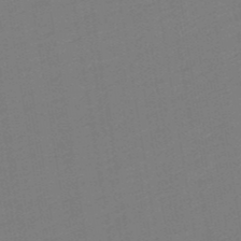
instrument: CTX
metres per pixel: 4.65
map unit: lHb
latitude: -49.9367
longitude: 81.4644
